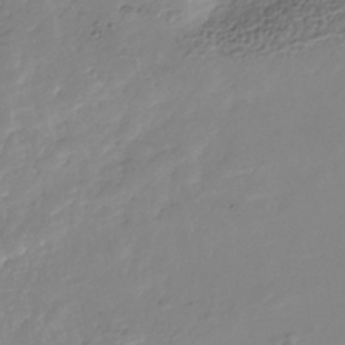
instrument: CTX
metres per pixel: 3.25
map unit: Nhe
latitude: -36.7841
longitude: -178.6302
